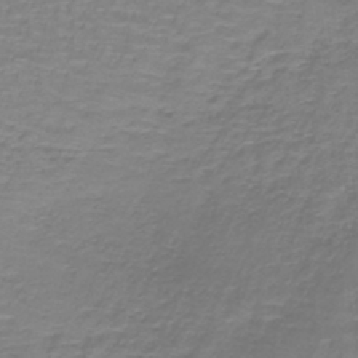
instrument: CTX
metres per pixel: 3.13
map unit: lHb
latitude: -41.4643
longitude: 57.1053
